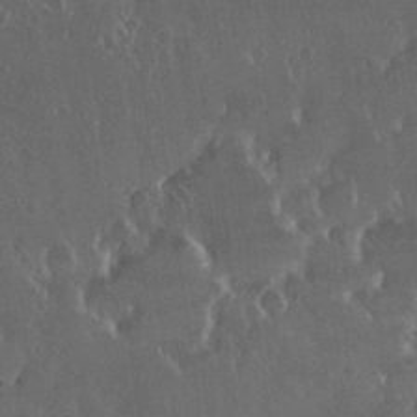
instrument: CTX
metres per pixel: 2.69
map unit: Nhu
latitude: 30.6302
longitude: -56.7813
